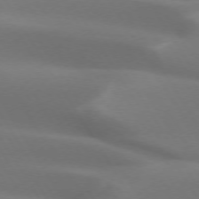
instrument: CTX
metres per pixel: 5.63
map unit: lApd
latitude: 72.9892
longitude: -50.5356
